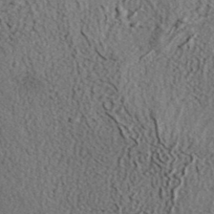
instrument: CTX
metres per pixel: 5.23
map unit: eHh
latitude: 36.7624
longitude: -80.4412
